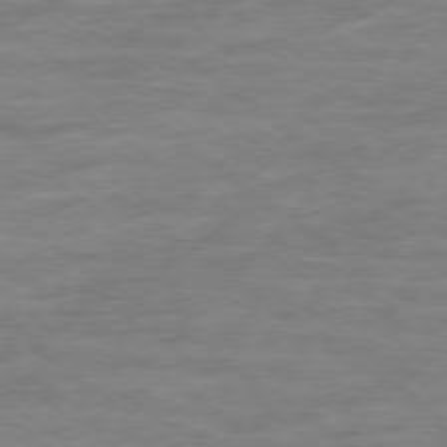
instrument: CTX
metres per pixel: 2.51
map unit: Ap
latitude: -78.9919
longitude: -101.7072
